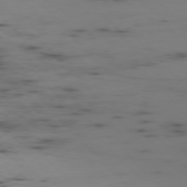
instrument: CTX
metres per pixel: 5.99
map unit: Ap
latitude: -76.7841
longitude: -82.9135
